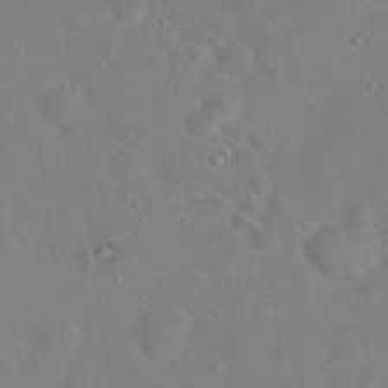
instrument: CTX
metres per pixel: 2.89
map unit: Hto
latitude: 17.7450
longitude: -39.4237
